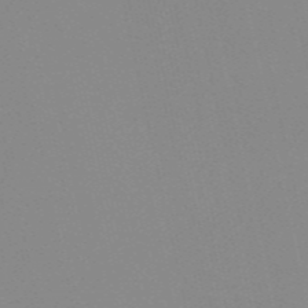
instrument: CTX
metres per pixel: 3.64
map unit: HNb
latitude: -56.0094
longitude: -42.3656
